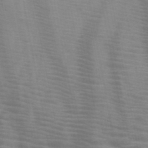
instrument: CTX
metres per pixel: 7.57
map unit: HNb
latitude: -46.6518
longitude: -47.6127
